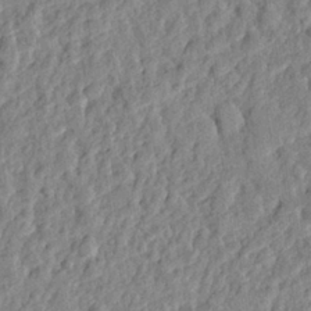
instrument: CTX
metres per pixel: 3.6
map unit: eHh
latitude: 27.6883
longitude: -77.1214
